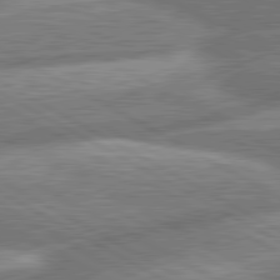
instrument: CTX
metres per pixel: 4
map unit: lApd
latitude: 80.8758
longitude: -165.8016
